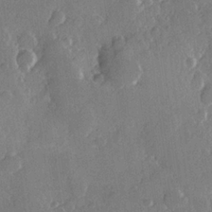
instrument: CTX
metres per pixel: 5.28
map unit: Hve
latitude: 22.8191
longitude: 149.1809
